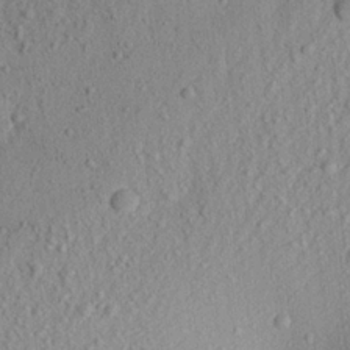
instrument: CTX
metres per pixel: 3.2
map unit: Aa
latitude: 21.7639
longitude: -143.5371
